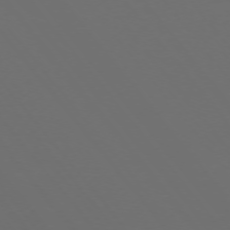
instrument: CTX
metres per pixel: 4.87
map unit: Ap
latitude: -74.9164
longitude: -77.4426
